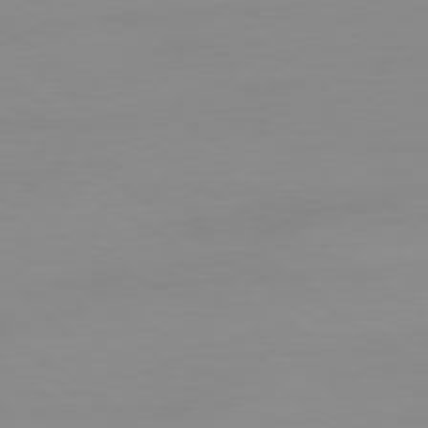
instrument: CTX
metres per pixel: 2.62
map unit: Ap
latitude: -79.2187
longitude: -66.1577
